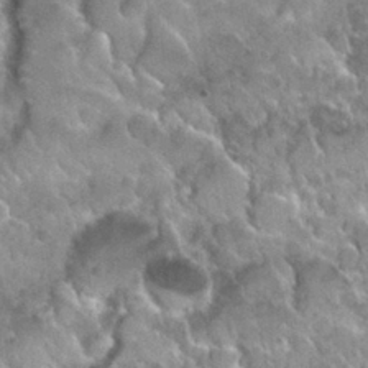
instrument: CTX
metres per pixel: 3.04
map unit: Nhu
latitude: 30.0444
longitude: -54.5735
